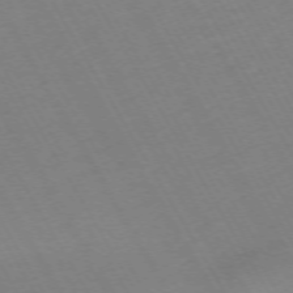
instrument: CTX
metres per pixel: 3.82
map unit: Hpe
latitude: -72.3684
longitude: 9.1620
